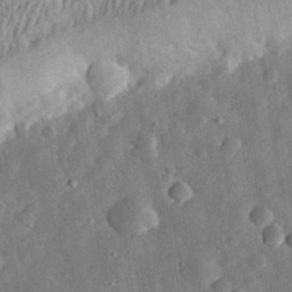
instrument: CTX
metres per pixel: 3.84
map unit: eHh
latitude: 31.3671
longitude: -76.6868
